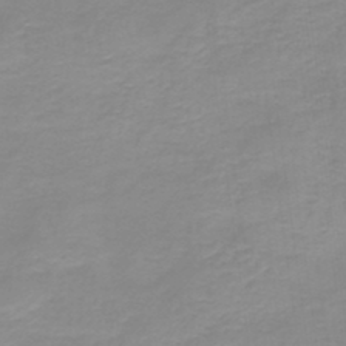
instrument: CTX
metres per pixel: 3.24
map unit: HNb
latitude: -44.5763
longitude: 53.3131
